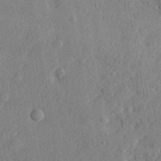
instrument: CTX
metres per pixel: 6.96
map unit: lHvf
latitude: 23.5560
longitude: 143.4265
